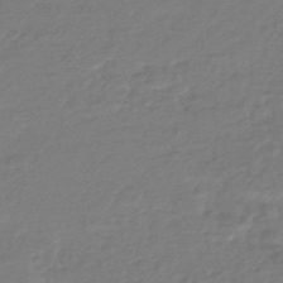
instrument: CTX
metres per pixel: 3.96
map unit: HNhu
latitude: -46.2361
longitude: 89.8989
